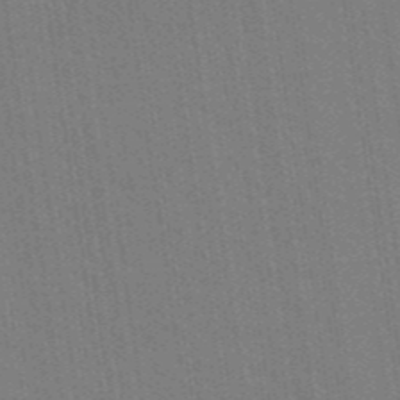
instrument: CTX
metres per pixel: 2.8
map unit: lHb
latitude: -48.1795
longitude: 73.7477
